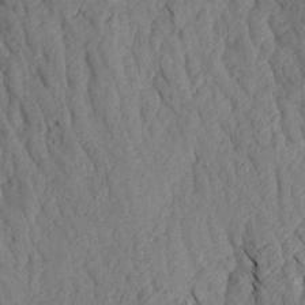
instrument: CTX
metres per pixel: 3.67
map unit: Aa
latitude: 18.1200
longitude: -145.5371
